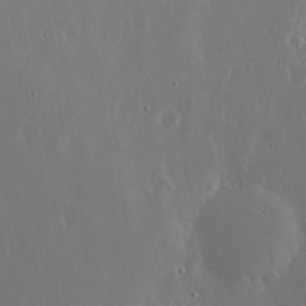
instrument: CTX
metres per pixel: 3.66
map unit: lHvf
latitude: 18.1389
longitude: -117.4238
